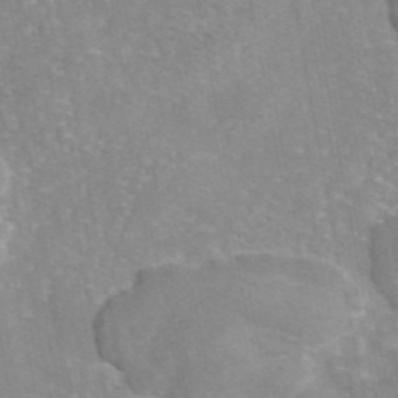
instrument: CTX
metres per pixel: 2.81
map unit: eAb
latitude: 45.7072
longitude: 105.5210
